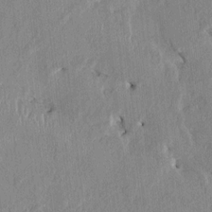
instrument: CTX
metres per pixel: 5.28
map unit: HNhu
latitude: 1.3670
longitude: -5.7072
